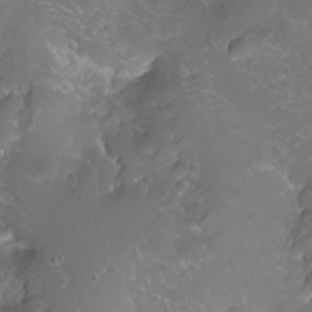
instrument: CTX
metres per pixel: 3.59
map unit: Nhu
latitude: -10.1039
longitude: -68.6679
